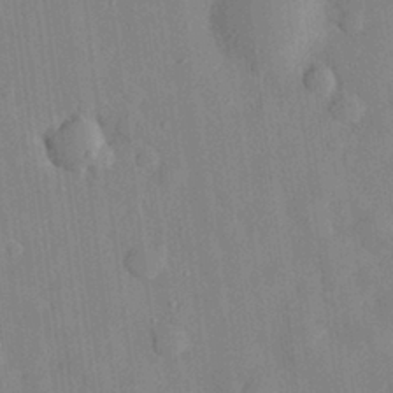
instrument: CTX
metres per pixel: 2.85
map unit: eHh
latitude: 28.5357
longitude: -76.8380
